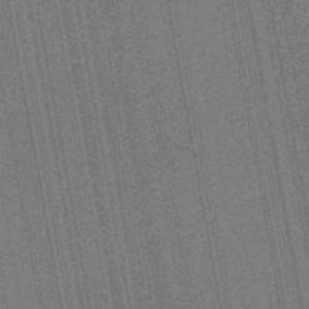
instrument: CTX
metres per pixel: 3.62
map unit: HNb
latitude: -45.1242
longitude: 52.6518
